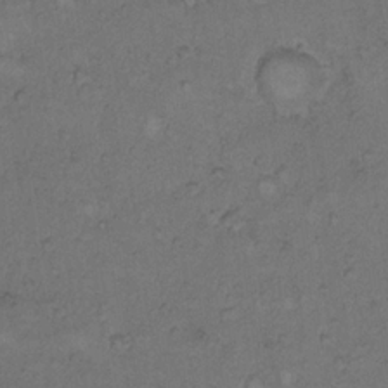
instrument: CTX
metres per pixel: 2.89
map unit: Hto
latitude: 9.6505
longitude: -60.1200
